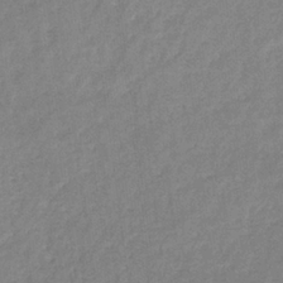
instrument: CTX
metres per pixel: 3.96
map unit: eHb
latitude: -32.1417
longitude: 75.0865
